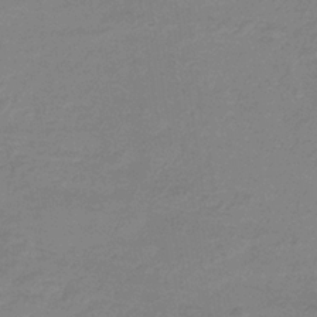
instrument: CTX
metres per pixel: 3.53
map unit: eHb
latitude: -32.9920
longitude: 74.9731
